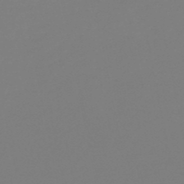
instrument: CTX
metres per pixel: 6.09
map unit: HNb
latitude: -49.5210
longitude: 58.8407
